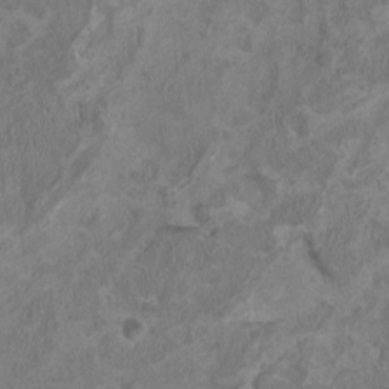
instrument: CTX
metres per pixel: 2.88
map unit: HNhu
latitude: 2.4223
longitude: -3.2915
